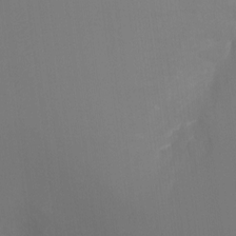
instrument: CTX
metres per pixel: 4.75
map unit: Ht
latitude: -16.8219
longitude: -41.8961
